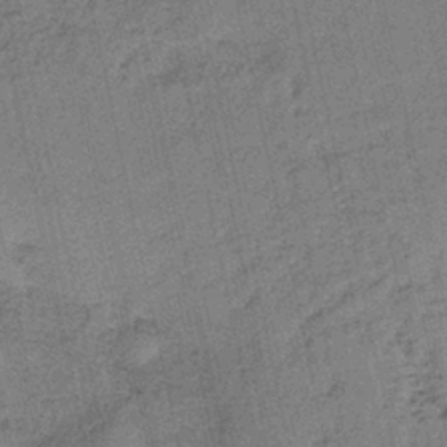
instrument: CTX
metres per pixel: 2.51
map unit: HNb
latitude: -35.8422
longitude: 56.1228
